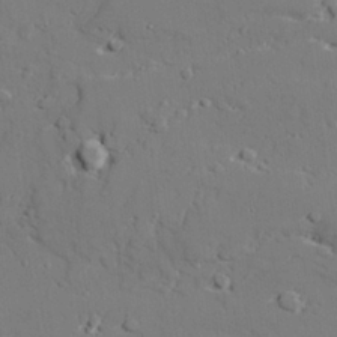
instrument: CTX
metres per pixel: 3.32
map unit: lAvf
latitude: 27.3293
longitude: -109.0080
